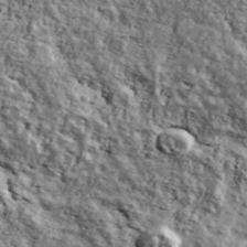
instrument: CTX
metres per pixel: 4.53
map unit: Ave
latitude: 43.5182
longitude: -110.7246
